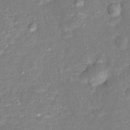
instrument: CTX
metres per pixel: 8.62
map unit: Hto
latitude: 16.5924
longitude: -42.3845
